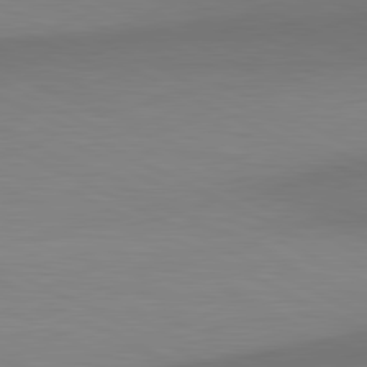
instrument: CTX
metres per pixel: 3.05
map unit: lApd
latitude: 81.1781
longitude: 138.2929
